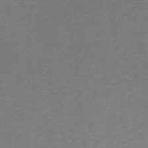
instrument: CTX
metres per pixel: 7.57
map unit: Hto
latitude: 6.4412
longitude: -35.0458
